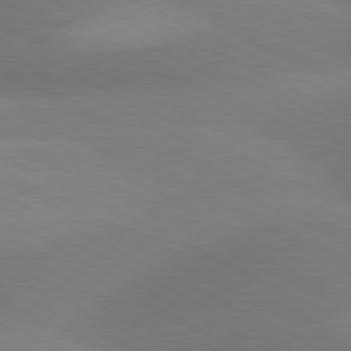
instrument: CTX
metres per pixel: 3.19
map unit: lApd
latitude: 80.9703
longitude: 126.8030
